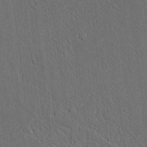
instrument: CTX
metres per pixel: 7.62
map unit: lAvf
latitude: 7.8016
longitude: 167.3510
